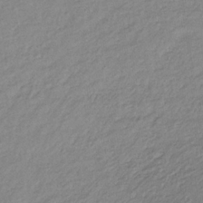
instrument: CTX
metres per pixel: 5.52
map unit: lHb
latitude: -34.9731
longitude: 69.8233
